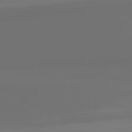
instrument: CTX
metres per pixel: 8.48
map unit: lApd
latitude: 82.0633
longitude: 155.8611
